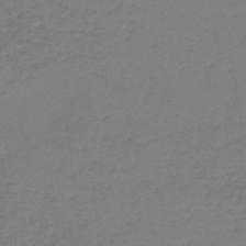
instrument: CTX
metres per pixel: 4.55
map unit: lHb
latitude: -46.4251
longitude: 62.5196
